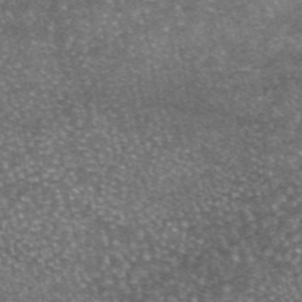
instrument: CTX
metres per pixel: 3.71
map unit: eAb
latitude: 46.6680
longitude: 123.5966
